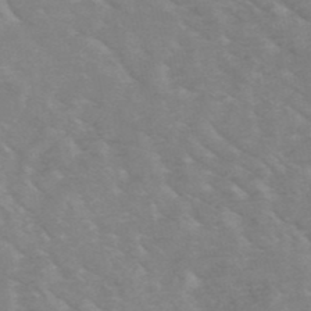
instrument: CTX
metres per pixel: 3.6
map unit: HNb
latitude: -49.5966
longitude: -47.5560
